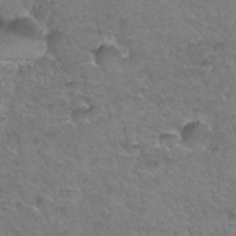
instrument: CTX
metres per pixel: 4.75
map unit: Hto
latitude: 34.5734
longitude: -46.7247
